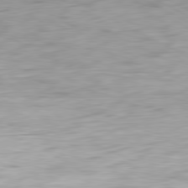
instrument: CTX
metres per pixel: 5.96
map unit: Ap
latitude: -81.3321
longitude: -67.6505
